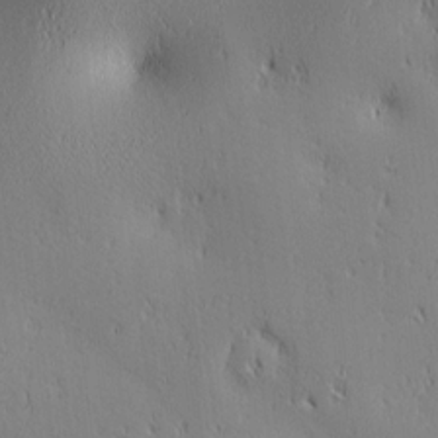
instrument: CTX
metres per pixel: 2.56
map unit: lAa
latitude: 3.0836
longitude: -117.7072
